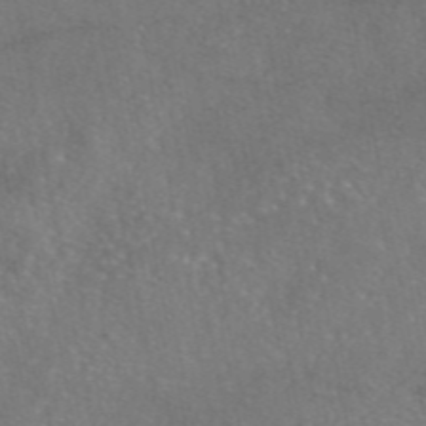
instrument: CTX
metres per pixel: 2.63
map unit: eAb
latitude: 46.4979
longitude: 110.6896
